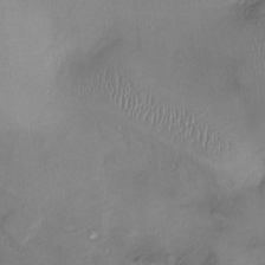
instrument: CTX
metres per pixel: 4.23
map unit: Ht
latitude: -2.9919
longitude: -14.5168
